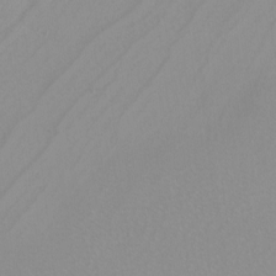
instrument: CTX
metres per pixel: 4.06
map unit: Nhu
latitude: -8.8786
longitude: -94.7435
